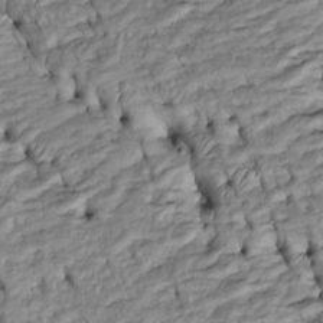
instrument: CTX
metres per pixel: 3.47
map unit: Htu
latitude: -6.0850
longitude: 154.4062
